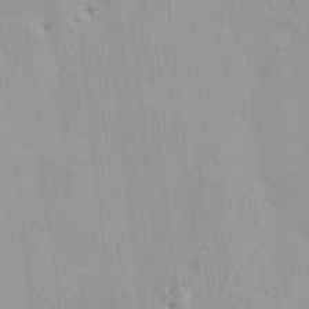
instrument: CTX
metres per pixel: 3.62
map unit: HNhu
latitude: 6.7813
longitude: -1.7827
